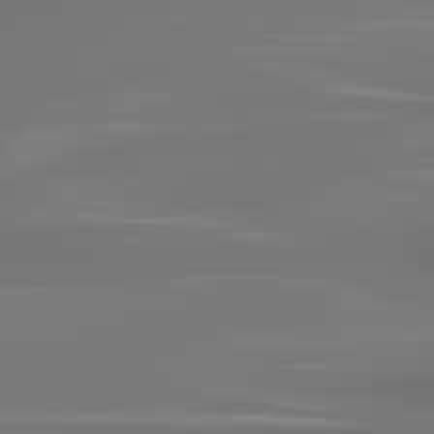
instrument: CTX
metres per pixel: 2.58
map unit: lApd
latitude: 83.4426
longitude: -129.8016
